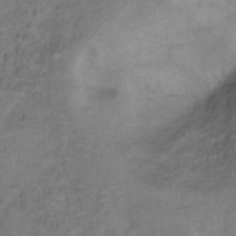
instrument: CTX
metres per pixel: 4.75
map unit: Hto
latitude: 6.7813
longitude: -37.7828
